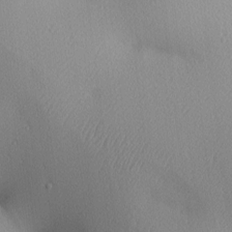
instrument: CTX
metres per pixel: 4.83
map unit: lAa
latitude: 3.3859
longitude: -116.8002
